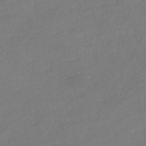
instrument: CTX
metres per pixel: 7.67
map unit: HNb
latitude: -45.6533
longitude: -35.7260
